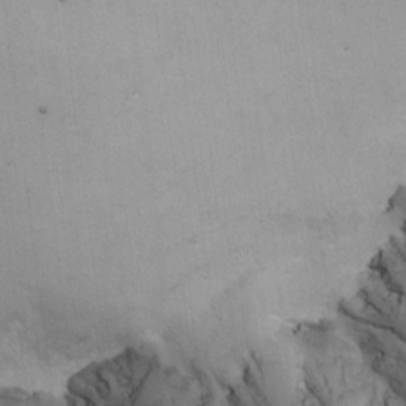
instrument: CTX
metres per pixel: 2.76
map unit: Nhu
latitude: -6.9730
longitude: -80.2900
